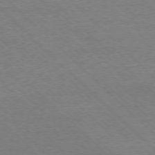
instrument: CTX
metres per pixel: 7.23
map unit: Ap
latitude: -77.3699
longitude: -86.6679
